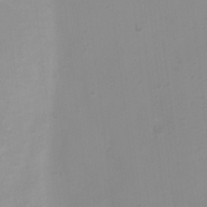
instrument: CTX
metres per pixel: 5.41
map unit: Ht
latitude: 2.7057
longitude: -22.7813
